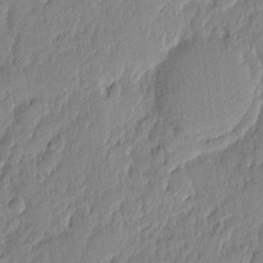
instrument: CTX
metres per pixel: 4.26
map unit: eHh
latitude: 5.1214
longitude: -76.6868
